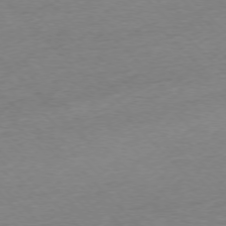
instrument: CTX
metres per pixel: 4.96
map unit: Ap
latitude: -76.5385
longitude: -94.1956
